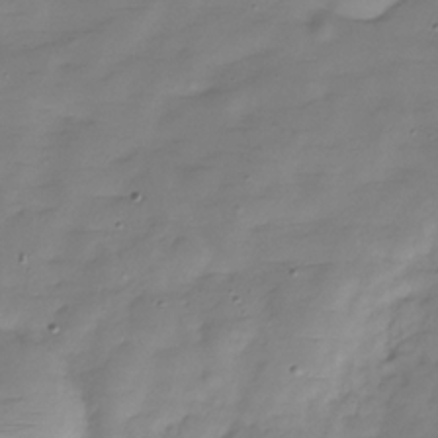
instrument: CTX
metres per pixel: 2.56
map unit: Hve
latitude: -30.2550
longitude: 90.9920
